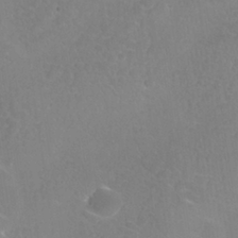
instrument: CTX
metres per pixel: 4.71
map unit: Nhu
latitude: 25.3103
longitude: -54.4790
